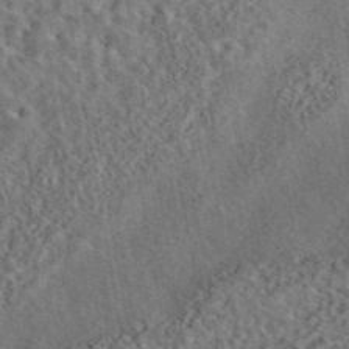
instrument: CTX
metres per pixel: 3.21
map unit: eAb
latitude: 43.8017
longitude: 115.7100
